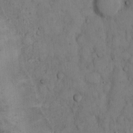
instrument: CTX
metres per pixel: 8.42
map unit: Hto
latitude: 9.1781
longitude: -58.1011
